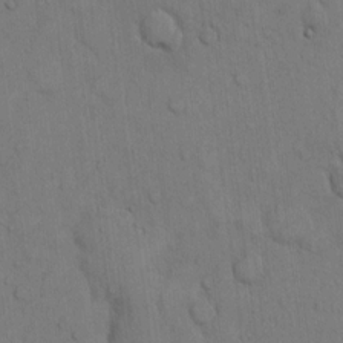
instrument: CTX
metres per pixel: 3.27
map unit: Hto
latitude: 11.5749
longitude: -57.9528
